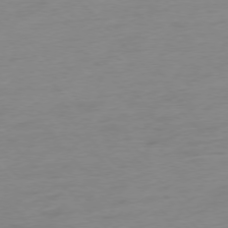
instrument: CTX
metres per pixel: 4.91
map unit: Ap
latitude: -77.0109
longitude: -63.7261
